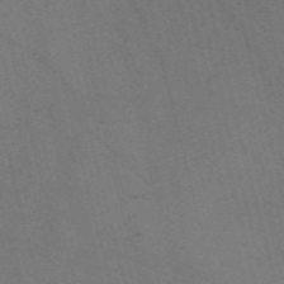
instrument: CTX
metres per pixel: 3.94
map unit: Nve
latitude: -58.0283
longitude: 51.3699
